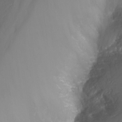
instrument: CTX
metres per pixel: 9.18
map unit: Nhu
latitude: -8.0850
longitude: -83.0269
